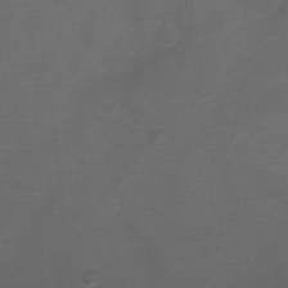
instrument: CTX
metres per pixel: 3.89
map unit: Ht
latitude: 1.0269
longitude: -21.5938
